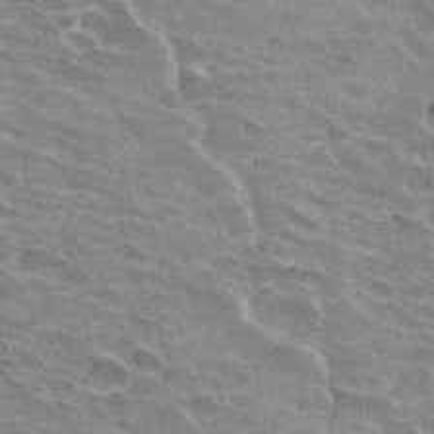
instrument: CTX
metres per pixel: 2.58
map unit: Hto
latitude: 33.3482
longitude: -42.1767
